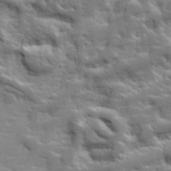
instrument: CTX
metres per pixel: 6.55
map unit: lHvf
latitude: 25.5182
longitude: 143.5210
